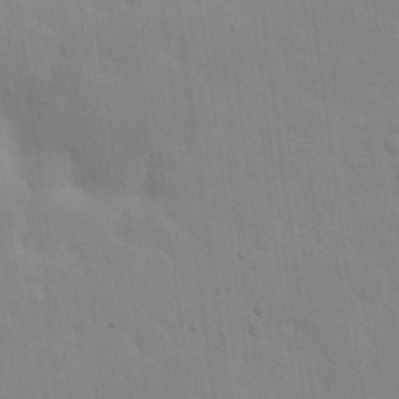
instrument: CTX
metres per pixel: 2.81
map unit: Nhu
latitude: 23.9906
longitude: -71.3104
